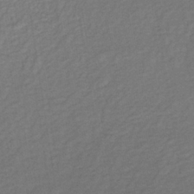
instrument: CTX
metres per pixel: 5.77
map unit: lHb
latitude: -34.3117
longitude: 65.1809
